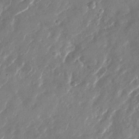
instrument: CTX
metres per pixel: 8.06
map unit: Nhu
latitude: -28.5196
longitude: -73.1781
